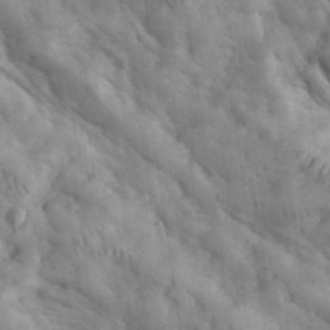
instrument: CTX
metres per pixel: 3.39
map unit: eHh
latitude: 35.3670
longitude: -68.0822
